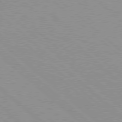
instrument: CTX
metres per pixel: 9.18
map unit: Hpe
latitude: 77.8394
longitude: -160.1578
